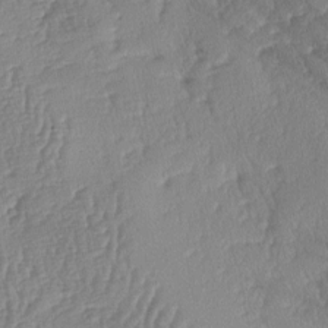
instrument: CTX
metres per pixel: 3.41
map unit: lAa
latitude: -7.6344
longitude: -129.4615
